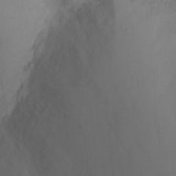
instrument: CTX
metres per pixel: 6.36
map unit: Ht
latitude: -2.8030
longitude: -28.4979
